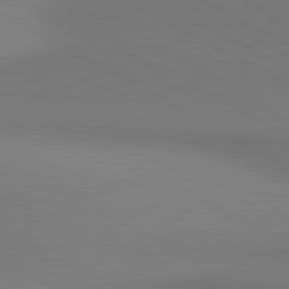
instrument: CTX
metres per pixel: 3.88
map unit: lApd
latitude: 80.9136
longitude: 155.1053
